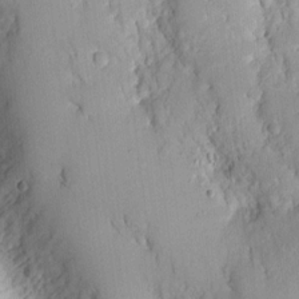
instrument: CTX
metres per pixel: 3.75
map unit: eHh
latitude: 10.0255
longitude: -71.4426
